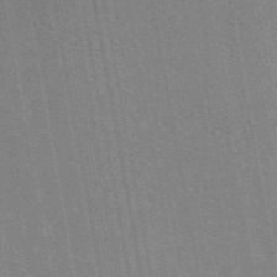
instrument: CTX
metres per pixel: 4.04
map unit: eAb
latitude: 45.9528
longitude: 122.3118
